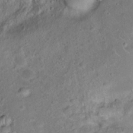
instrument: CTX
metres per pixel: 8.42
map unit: Ht
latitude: 14.8191
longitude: -41.1781
